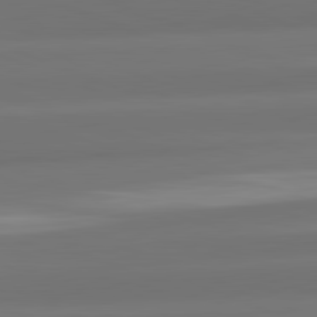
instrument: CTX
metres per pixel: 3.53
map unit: lApd
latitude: 82.2711
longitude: -171.9717
